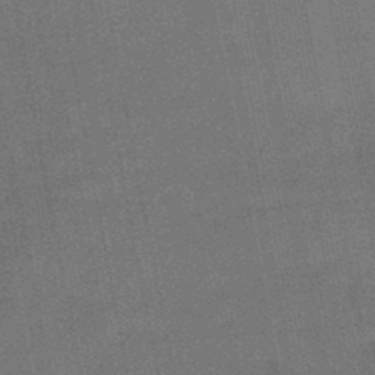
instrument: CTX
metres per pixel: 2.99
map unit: HNb
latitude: -47.5210
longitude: -39.0647
